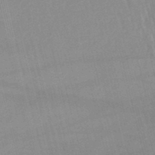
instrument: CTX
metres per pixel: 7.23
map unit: lHb
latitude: -46.8219
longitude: 76.3306
